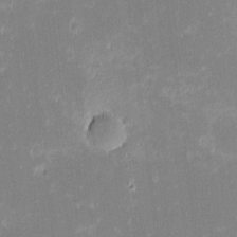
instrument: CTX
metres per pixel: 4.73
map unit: eHh
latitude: -1.7478
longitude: -84.4412
